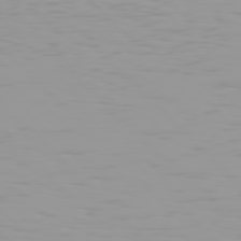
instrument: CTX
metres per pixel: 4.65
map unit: Hpe
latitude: 77.5749
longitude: -140.3845
